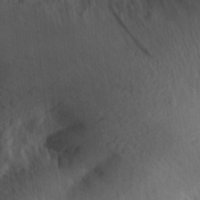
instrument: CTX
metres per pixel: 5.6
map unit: Aa
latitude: 30.7436
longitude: -144.2900
